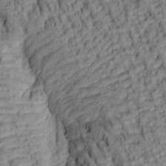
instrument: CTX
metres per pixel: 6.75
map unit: lAa
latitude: 5.8016
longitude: -116.0633
